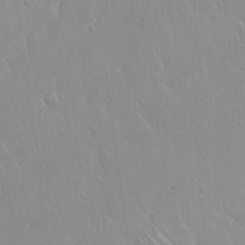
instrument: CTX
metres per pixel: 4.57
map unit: Hto
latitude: 17.2726
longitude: -57.8772
